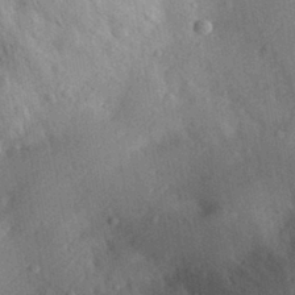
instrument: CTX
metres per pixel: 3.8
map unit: Aa
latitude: 29.7072
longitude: -144.4412
